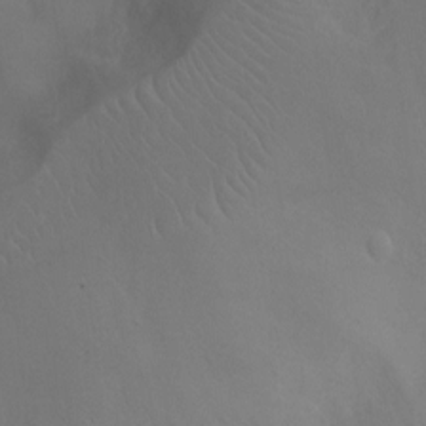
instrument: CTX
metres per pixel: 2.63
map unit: Ht
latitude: -7.4265
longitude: -23.5560
